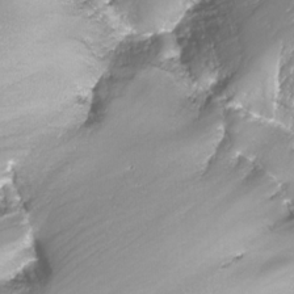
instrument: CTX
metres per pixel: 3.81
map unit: Nhu
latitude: -12.0661
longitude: -68.7246
